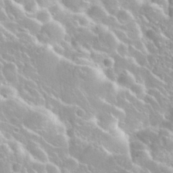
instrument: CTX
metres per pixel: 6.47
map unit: Nhu
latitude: 27.8583
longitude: -51.0458
